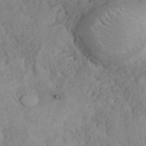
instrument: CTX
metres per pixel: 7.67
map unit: ANa
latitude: 41.0269
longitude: 52.0661
